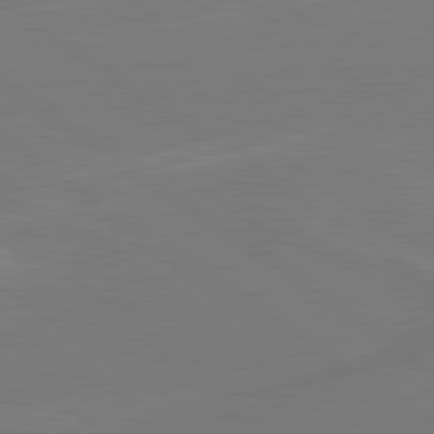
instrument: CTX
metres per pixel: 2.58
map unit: lApd
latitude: 79.9150
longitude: 163.6722
